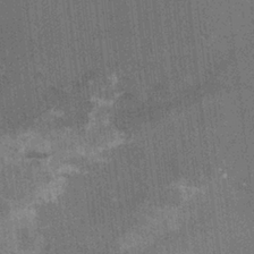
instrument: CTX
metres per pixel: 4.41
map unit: HNhu
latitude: 3.8961
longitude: 4.8975
